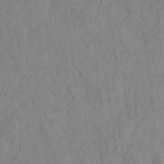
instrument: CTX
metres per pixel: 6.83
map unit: eHh
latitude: -1.8234
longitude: 18.5196
